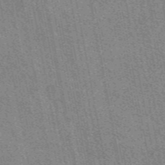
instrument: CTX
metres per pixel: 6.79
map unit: eAb
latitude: 48.8947
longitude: 114.8786
